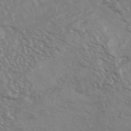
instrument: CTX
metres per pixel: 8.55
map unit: HNhu
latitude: -43.1809
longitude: 90.1039
